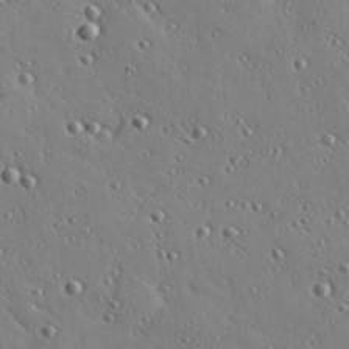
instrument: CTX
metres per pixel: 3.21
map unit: Hve
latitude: 26.0822
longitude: -93.0647
